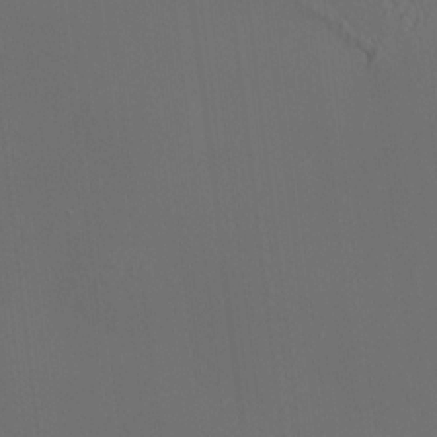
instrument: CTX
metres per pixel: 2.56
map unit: HNhu
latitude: 10.8002
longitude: 10.2362
